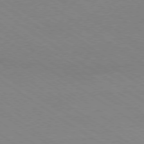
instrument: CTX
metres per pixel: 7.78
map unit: Ap
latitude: -78.6329
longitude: -84.8002
